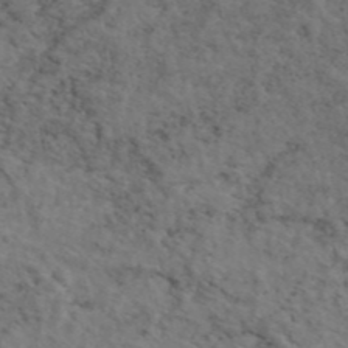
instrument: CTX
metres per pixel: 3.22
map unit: eAb
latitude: 46.3845
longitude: 118.2928
